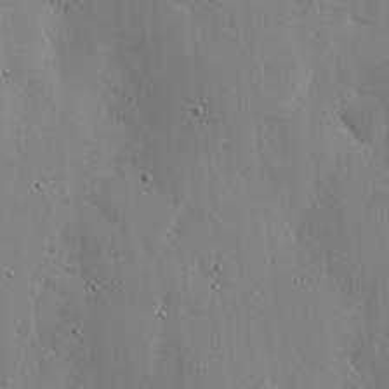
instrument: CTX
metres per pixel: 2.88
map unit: lHvf
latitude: 18.5923
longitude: -117.3671
